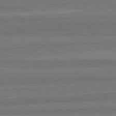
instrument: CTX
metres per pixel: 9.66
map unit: lApd
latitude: 82.5167
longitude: 177.6344
